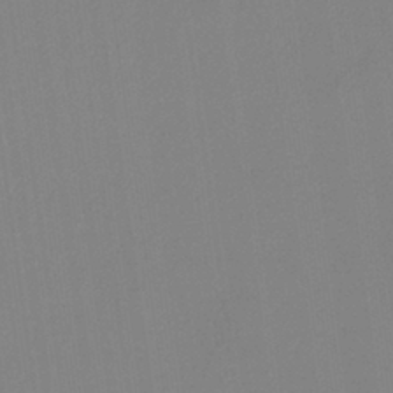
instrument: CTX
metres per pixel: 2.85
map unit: HNb
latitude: -36.4251
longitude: 54.6519
